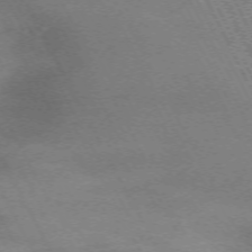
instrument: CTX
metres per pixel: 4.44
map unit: Hpe
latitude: -71.2943
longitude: 9.0675
